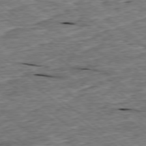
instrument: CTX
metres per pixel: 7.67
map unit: Ap
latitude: -78.8408
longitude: -86.6112
